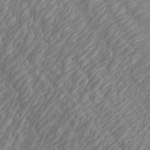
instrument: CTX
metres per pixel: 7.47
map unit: Htu
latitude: -6.8597
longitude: -74.4790
